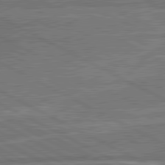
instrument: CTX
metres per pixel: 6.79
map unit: lApd
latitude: 81.2159
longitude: 142.0283
